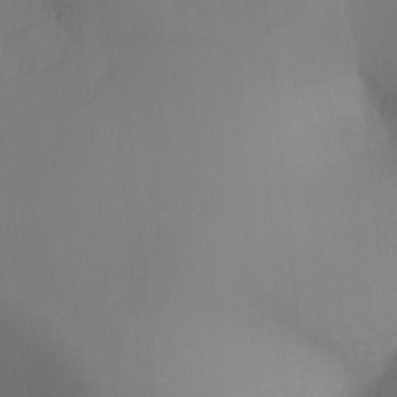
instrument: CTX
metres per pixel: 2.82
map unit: Ht
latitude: -17.1431
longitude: -41.6504
